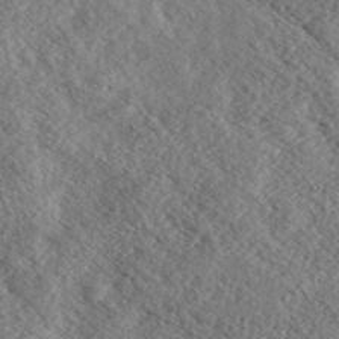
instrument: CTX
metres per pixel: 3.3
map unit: eHh
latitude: 36.4223
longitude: -139.4993
